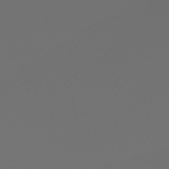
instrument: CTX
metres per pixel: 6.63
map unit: HNhu
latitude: -48.3684
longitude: 100.7841
